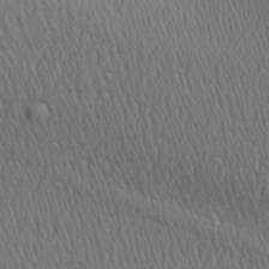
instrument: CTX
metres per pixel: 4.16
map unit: Aa
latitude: 27.4427
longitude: -138.4034
